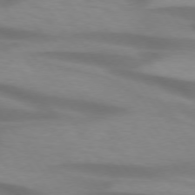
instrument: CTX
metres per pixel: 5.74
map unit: lApd
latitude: 74.4601
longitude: -59.7261
